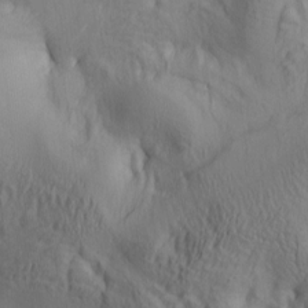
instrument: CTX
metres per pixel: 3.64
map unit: lAa
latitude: 5.4048
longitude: -114.1955
